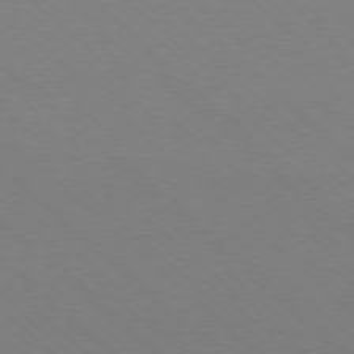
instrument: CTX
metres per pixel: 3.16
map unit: Ap
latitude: -78.2550
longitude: -90.9703
